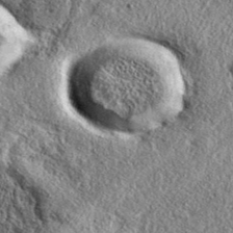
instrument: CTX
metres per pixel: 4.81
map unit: eAb
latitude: 37.8205
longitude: 109.9178
